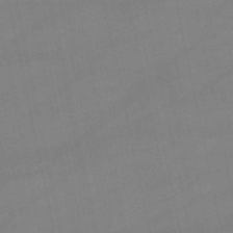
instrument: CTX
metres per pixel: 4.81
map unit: lHb
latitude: -46.7841
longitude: 70.1795
